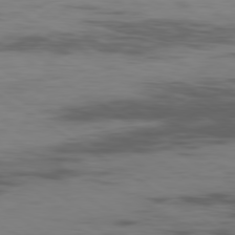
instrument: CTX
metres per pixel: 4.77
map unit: Ap
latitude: -80.0283
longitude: -103.0458
